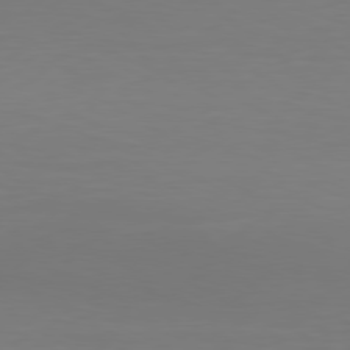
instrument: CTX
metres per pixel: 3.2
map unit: Hpe
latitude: 78.2145
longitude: -121.7072
